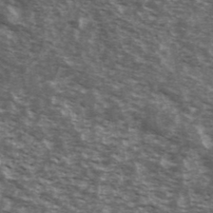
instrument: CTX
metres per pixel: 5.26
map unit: Ave
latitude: 40.4223
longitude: -109.8772
